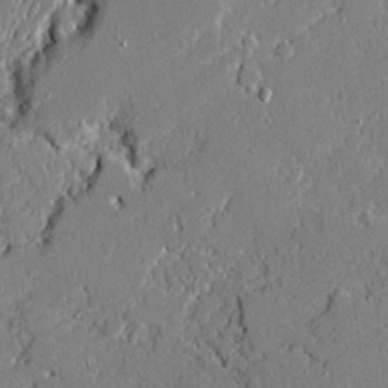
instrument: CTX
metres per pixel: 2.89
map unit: Ave
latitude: 19.4615
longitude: -127.9906
